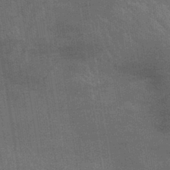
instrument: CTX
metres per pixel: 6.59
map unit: lHb
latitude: -40.1795
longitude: 75.5211
